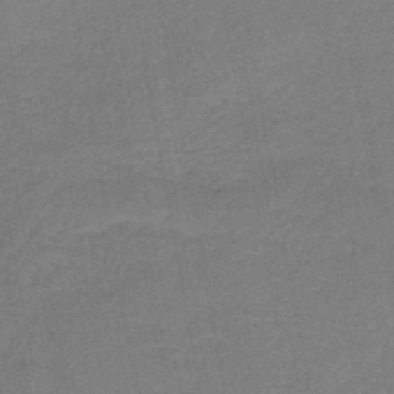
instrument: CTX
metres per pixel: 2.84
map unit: HNb
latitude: -44.4629
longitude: 52.1983
